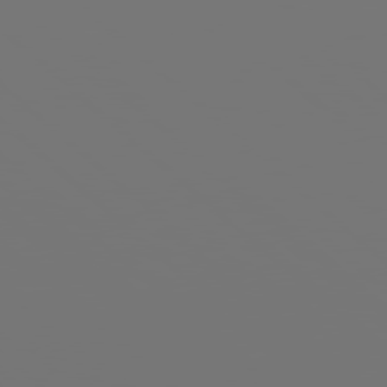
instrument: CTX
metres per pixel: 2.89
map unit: Hpe
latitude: 78.0444
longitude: -141.4426
